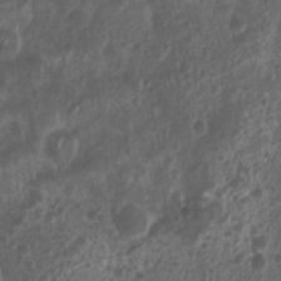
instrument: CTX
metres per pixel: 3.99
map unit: Nhu
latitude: 7.3860
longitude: -21.8583
